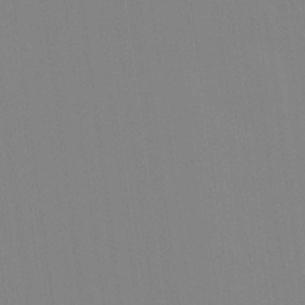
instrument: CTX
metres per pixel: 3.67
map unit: Hve
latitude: 17.9717
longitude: 150.0283
